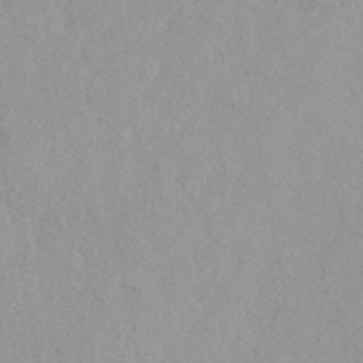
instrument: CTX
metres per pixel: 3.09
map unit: eAb
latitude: 44.1766
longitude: 114.5196
